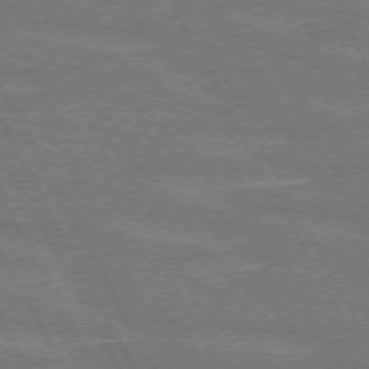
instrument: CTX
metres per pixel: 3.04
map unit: lApd
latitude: 71.6883
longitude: -55.0458
